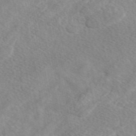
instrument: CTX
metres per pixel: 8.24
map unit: eAb
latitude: 48.3656
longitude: 117.8989
